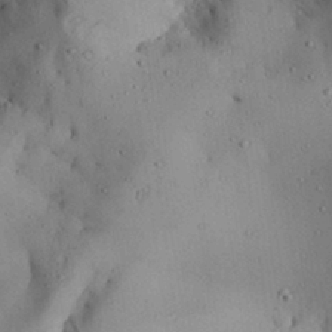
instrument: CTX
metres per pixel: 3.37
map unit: Aa
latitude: 28.2144
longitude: -133.5938
